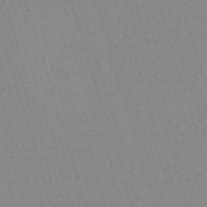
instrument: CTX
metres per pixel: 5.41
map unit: eHh
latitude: -62.3117
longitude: 49.6533
